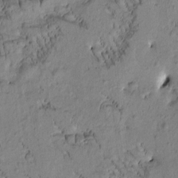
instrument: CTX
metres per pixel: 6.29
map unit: Htu
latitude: -2.5951
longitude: 172.3306
